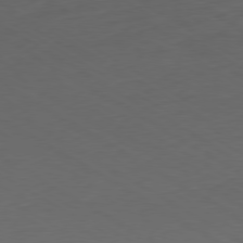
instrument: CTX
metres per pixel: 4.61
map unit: Ap
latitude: -79.6533
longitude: -63.9150
